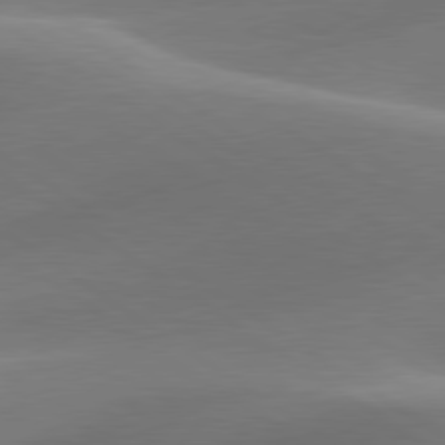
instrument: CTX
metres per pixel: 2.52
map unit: lApd
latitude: 79.9906
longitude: -91.6127
